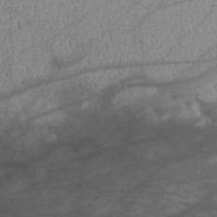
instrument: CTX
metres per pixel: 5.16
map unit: HNhu
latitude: -48.2173
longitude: 28.6330
